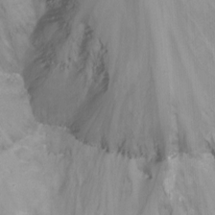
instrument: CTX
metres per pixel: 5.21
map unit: Nhu
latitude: -15.6155
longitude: -51.8205
